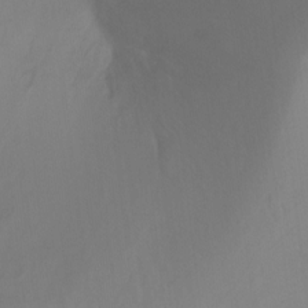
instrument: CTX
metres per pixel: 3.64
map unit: Ht
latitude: -15.5022
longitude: -43.3104
